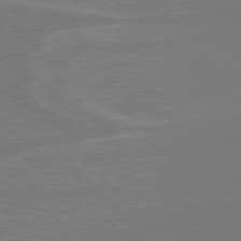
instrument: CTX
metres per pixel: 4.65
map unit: Hpe
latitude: 78.4790
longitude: -129.5560
